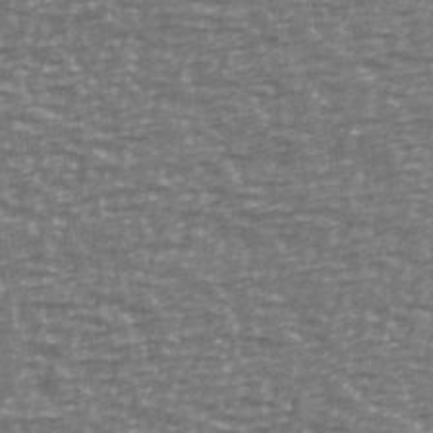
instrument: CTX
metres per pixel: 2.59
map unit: Ave
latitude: 40.3845
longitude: -113.2726
